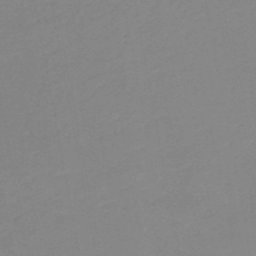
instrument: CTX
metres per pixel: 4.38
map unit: HNb
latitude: -50.7652
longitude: -51.2348
